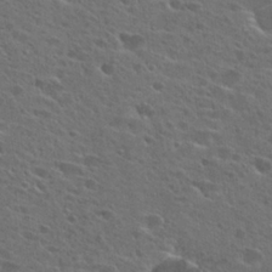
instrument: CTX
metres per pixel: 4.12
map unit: Hto
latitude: 26.4223
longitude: -45.3481
